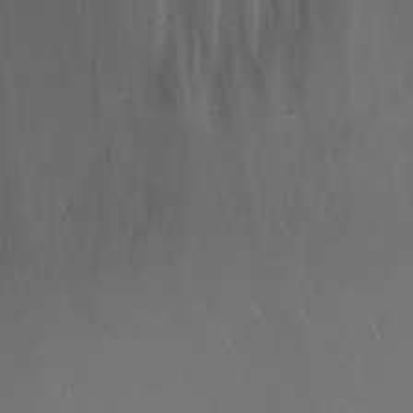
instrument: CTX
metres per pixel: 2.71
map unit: eHh
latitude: -5.8611
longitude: -78.3468
